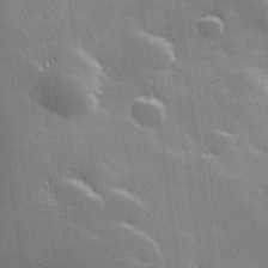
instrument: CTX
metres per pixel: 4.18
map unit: Hve
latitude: 28.2333
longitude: 144.7274
